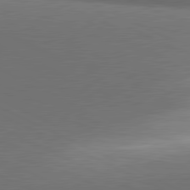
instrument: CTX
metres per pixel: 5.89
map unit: lApd
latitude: 81.3104
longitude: 153.8422
